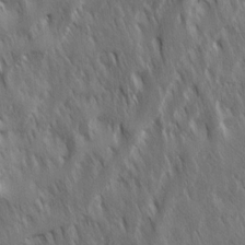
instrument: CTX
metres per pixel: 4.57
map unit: Ave
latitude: 15.4238
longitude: -134.6301
